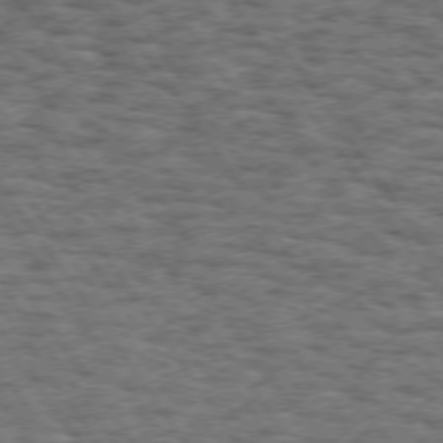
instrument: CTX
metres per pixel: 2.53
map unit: Hpe
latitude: 73.7072
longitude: -131.3482
